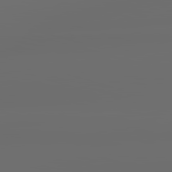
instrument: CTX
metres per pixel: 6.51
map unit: lApd
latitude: 83.5938
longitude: -127.3104
